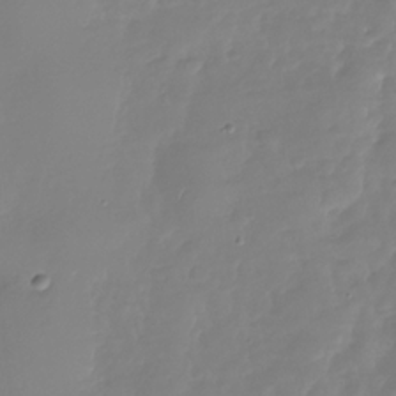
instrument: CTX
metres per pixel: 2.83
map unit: Nhu
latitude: -29.4832
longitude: -59.3482
